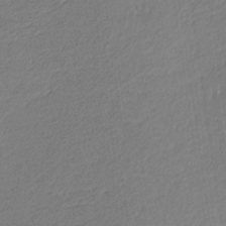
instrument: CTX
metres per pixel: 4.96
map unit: eHb
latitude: -30.2928
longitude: 66.9919
